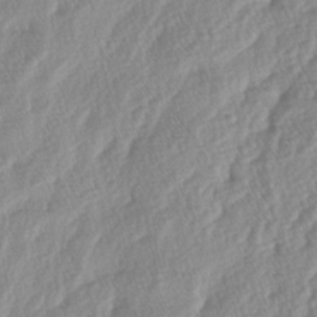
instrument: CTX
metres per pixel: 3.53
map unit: lAa
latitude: -5.0486
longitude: -129.8205
